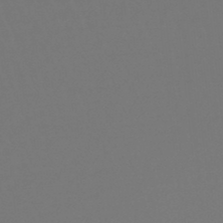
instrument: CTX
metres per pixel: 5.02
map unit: lHb
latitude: -46.6896
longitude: 65.3321
